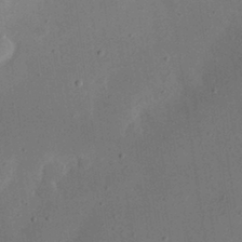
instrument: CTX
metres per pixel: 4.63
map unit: eHh
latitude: 24.1199
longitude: -70.1767
